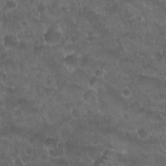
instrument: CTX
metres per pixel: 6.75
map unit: Nhu
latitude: 26.7813
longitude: -53.9339
